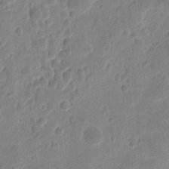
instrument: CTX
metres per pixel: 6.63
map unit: eHh
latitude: 9.1592
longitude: -73.4994
